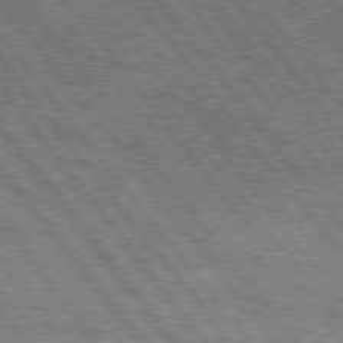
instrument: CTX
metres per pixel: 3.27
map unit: Hpe
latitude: 75.4804
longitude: -156.4601
